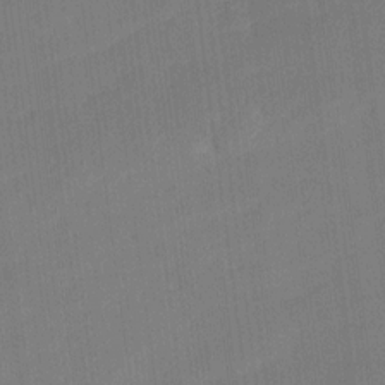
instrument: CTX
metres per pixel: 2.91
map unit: Ave
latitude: 17.4237
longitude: -137.0837
